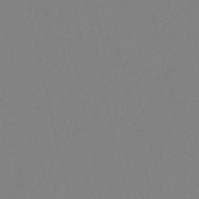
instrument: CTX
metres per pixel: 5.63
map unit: HNb
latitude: -52.7085
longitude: -50.3089
